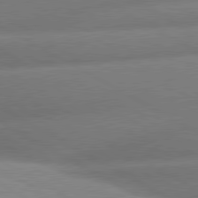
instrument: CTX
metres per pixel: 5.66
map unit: lApd
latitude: 80.5357
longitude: -163.3104
